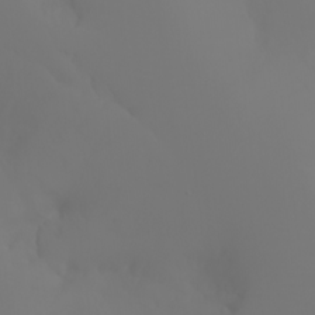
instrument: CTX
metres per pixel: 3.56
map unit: Nhu
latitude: -6.9919
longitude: -84.2712
